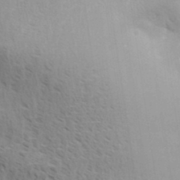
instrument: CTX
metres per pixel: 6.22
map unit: Aa
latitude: 32.8758
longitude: -140.3656
